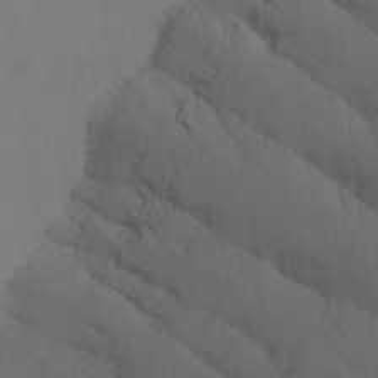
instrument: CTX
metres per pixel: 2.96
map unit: Nhu
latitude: -7.5210
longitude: -69.3481
